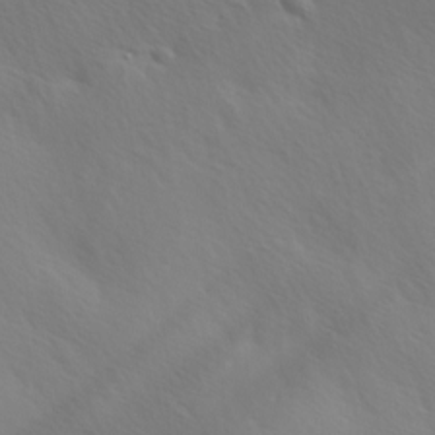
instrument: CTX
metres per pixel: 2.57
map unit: Ave
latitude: 1.4804
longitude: -113.3104
